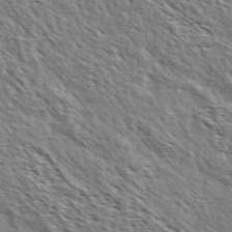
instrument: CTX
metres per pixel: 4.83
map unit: Ave
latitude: 37.3860
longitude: -111.4049
